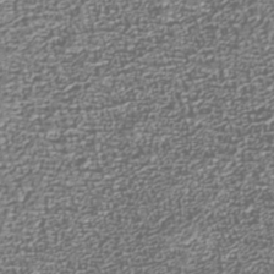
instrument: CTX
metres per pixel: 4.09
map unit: Nhu
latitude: -38.5385
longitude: -81.7450
